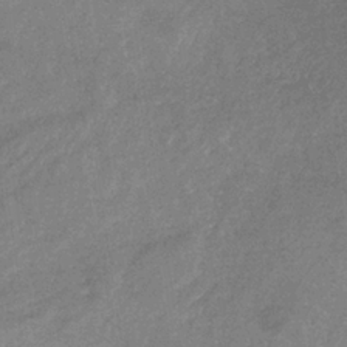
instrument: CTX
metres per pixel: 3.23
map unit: lHb
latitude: -32.4818
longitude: 69.1809
